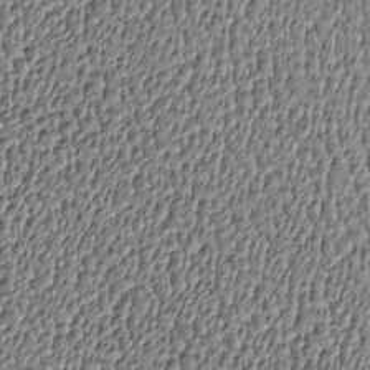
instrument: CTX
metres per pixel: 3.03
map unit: Htu
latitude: -6.7085
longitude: 156.7274
